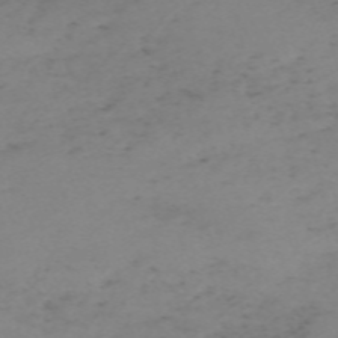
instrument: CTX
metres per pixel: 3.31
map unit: eHh
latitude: -61.1809
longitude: 52.5384
